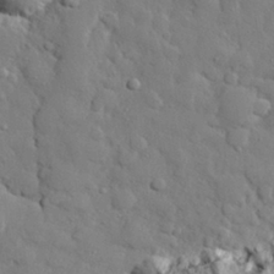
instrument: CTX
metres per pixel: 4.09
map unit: eHh
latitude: 28.3089
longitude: -78.5735
